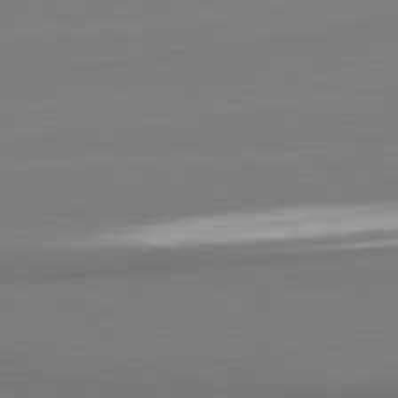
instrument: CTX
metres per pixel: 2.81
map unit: lApd
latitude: 81.8772
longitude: 164.7275
